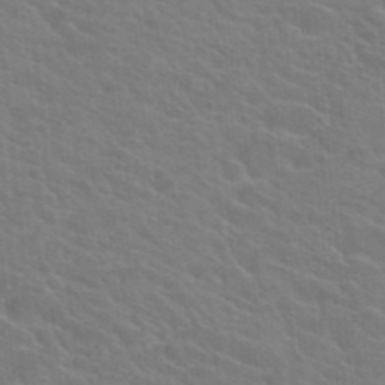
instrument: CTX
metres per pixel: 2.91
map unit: Hto
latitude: 23.9906
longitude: -36.8191
